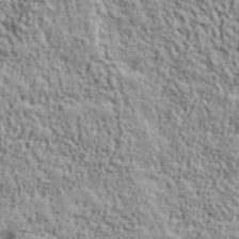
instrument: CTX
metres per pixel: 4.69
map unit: lHvf
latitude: 38.8191
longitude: -90.5168
